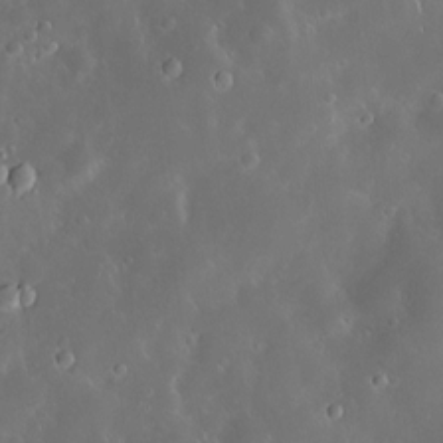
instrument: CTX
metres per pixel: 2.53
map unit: Hve
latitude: -11.1809
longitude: 174.9919
